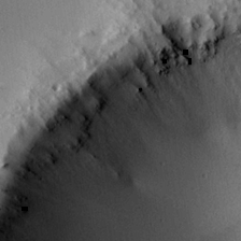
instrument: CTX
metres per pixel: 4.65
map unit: eHh
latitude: 22.5735
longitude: -89.7828
